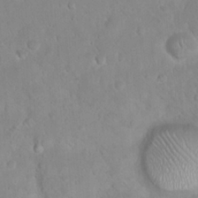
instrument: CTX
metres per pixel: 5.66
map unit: eHh
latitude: 22.4979
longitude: -58.1956
